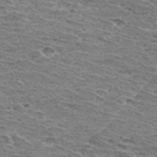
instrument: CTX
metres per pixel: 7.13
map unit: Hto
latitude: 33.3671
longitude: -39.9339
